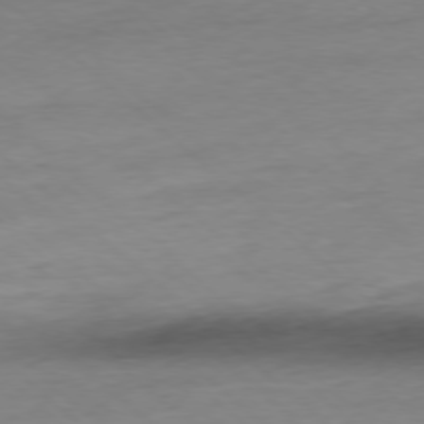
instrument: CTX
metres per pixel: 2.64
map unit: Ap
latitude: -77.8800
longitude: -80.8002
